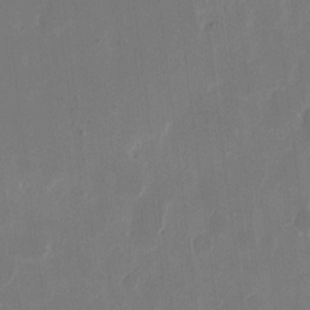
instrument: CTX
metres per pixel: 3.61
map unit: eHh
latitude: 10.7435
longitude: -68.2712
